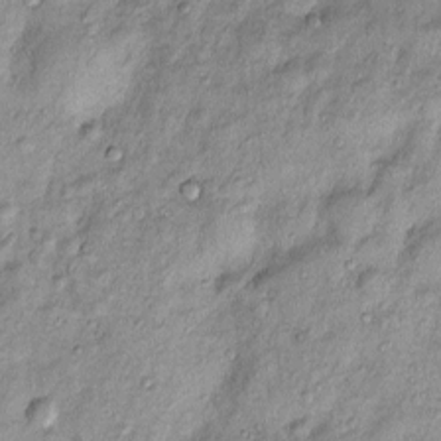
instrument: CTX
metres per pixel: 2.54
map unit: Htu
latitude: -5.1998
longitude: 159.1242
